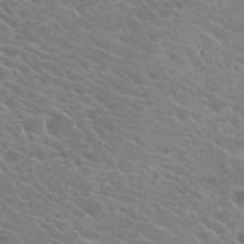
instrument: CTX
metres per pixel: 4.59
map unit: Hto
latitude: 22.7246
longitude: -39.1781
